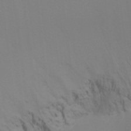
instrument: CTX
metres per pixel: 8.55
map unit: Ht
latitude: -16.1228
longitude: -47.4238
